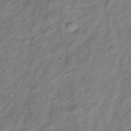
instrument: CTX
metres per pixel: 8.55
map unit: Hve
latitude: -33.3321
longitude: 89.3887
